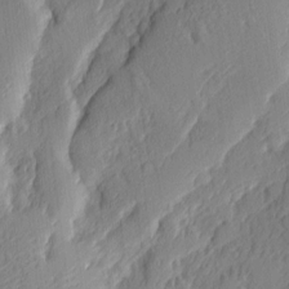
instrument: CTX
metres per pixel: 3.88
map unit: eHh
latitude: 4.5546
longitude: -76.1577
